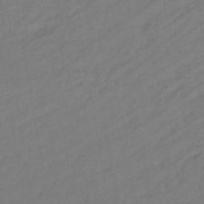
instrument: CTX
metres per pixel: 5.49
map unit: lHb
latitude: -43.0297
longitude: 74.8786
